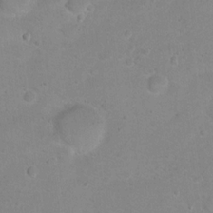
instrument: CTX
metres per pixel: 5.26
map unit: Hto
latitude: 16.0444
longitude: -37.3671
